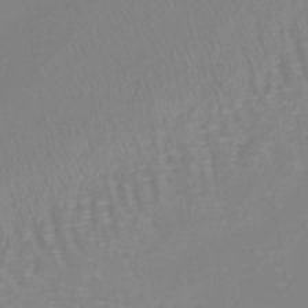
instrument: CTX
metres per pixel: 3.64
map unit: lHb
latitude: -40.8975
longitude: 65.0865
